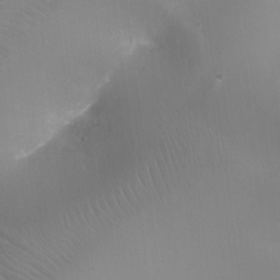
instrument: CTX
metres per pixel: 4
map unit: Ht
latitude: -17.1243
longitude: -44.0444
